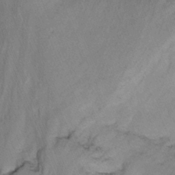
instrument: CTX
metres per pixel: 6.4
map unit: Nhu
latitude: -7.3509
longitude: -65.1214
